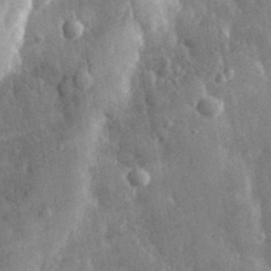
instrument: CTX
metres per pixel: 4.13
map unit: eHh
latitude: 32.0444
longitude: -80.3467
